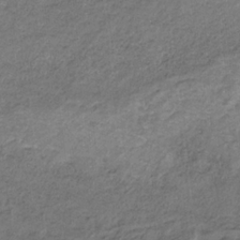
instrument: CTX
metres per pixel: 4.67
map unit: lHb
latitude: -31.2754
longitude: 66.0661
